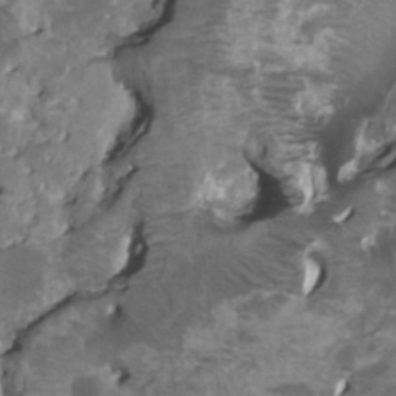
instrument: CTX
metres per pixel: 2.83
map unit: HNhu
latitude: 3.4615
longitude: 5.9367
